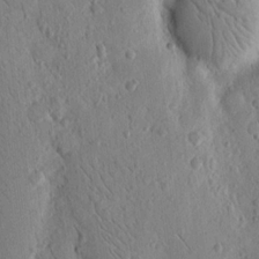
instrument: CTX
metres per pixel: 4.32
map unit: Nhu
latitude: 15.2537
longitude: -77.8016
